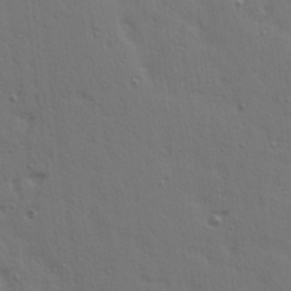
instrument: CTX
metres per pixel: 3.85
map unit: Ave
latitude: 14.6680
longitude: -105.8962
